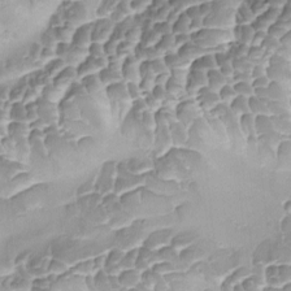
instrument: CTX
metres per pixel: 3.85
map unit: Ave
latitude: -8.8786
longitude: -122.4601
